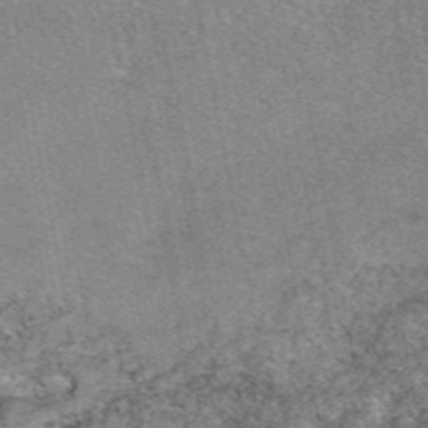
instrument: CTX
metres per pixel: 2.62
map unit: eAb
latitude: 48.7057
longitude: 105.1998
